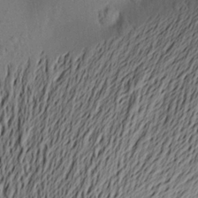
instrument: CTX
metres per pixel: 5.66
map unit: Aa
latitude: 22.0822
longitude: -149.8394
